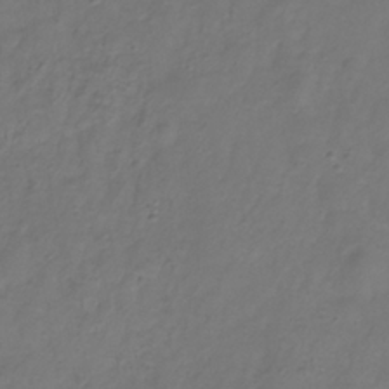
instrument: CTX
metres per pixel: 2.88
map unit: Hve
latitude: -33.2376
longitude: 92.0472
